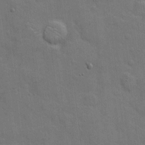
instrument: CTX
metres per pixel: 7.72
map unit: Hto
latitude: 4.9136
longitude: -61.5560
